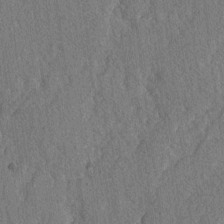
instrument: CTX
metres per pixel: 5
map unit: lAvf
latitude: -3.0675
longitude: -109.3292
